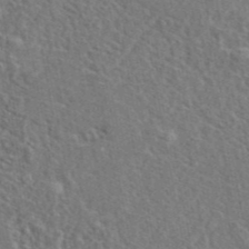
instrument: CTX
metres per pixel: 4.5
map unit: eAb
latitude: 43.6694
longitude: 112.8597
